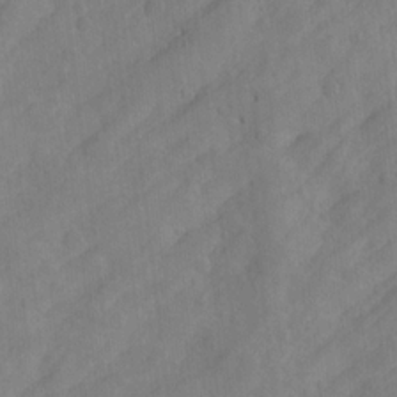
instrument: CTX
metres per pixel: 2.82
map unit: Hto
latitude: -7.9367
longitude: -41.4048
